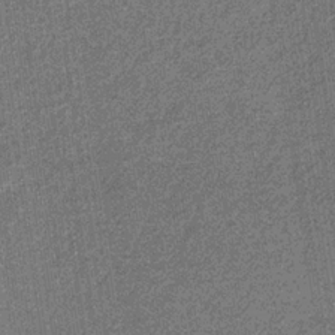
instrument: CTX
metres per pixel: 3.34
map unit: eHb
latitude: -31.1809
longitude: 70.7463
